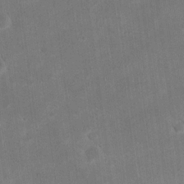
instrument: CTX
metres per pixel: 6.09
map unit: eHh
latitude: 20.3090
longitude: -69.9150
